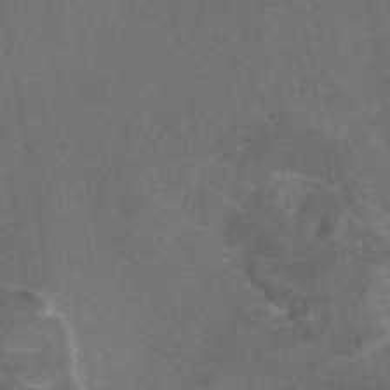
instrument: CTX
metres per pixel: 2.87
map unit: eAb
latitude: 47.0837
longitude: 110.1605
